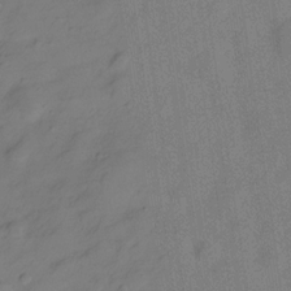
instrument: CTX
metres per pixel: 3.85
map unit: Hve
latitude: -28.9920
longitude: 92.0283
